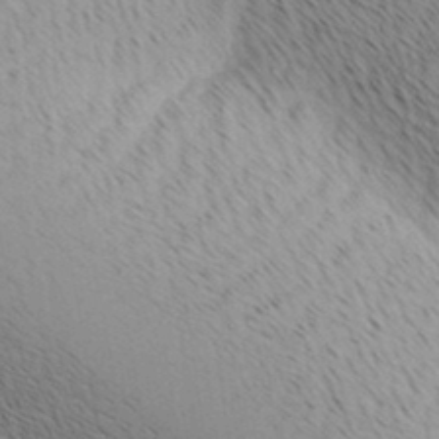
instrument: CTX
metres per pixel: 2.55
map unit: lAa
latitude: 10.3090
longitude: -107.9906
